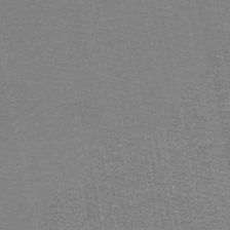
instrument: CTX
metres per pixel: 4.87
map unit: HNb
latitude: -48.8975
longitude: -41.1025
